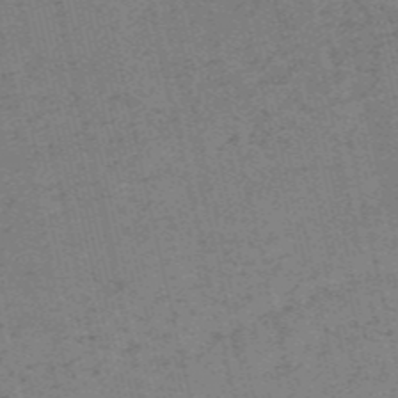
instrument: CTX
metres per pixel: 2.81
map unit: HNb
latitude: -55.2943
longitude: -42.1011
